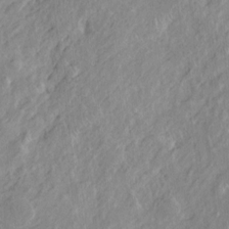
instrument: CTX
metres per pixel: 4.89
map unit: Htu
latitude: -6.3873
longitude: 152.2550
